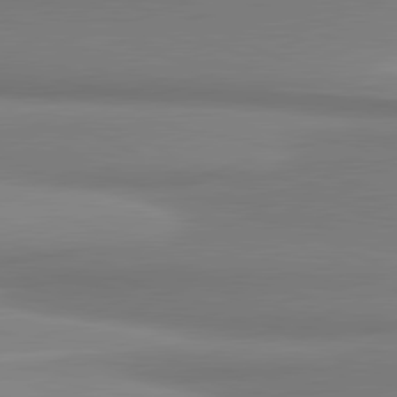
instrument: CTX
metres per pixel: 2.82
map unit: lApd
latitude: 81.2726
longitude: 176.8597
